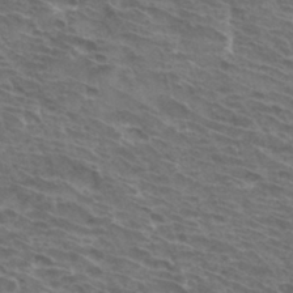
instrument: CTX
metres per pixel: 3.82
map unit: Hto
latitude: 33.6694
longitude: -41.3481
